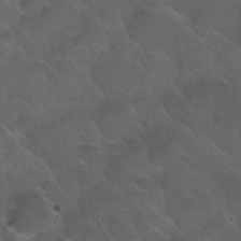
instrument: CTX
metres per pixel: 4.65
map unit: Nhu
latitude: 30.9892
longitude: -55.4426
